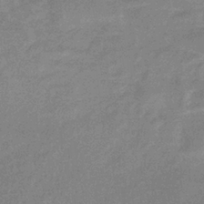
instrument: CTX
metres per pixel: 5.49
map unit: lHb
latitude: -33.3321
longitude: 69.1242
